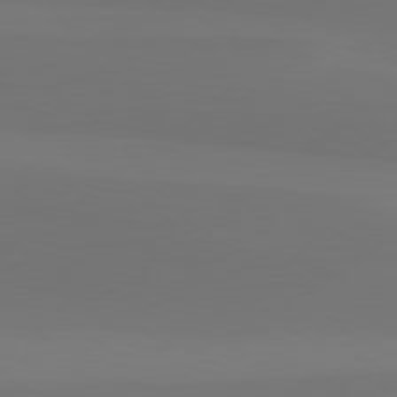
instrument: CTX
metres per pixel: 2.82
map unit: Hpe
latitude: 78.1200
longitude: -130.0822
